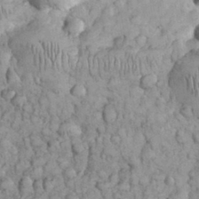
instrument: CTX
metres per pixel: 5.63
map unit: eHh
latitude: 32.6113
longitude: -65.3482
